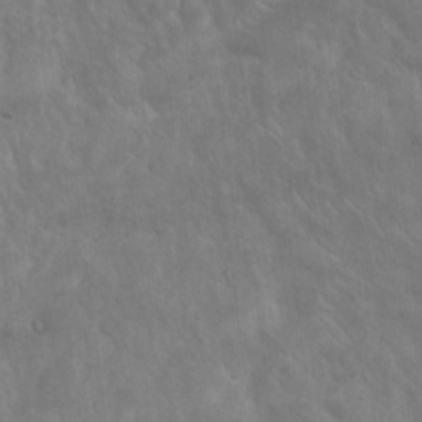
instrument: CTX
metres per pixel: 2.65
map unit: Hto
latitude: 17.6127
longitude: -59.7261
